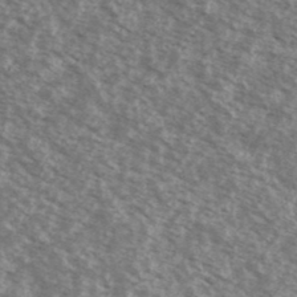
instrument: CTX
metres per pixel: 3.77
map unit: Ave
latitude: 39.0080
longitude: -111.0081
